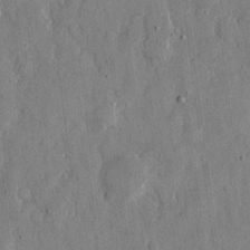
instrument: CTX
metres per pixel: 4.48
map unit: eHh
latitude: 12.7246
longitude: -69.3860
